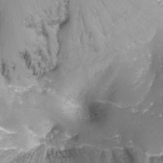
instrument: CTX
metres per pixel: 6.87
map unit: Aa
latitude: -8.1984
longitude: -71.3859
